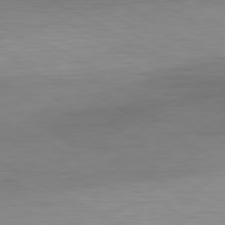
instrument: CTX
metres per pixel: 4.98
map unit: Hpe
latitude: -80.9920
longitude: 17.9745
